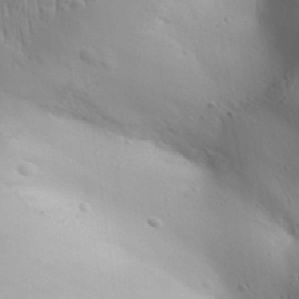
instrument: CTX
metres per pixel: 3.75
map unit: Aa
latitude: 31.5371
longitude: -143.3104
